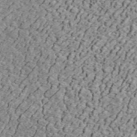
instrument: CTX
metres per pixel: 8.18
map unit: ANa
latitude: 44.9702
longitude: -84.9703
